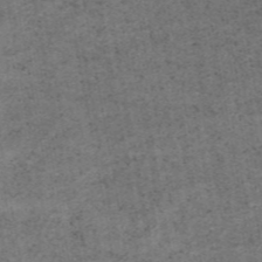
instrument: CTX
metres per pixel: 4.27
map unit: eAb
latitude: 45.1025
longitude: 122.4818
